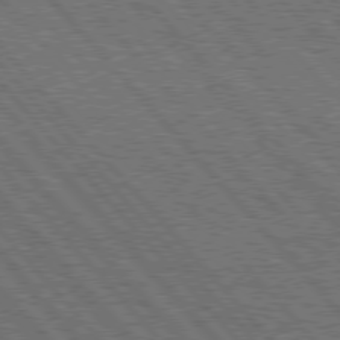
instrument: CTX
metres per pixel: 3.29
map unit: Hpe
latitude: 76.5923
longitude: -167.5371
